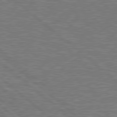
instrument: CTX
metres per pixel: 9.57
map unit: Hpe
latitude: 78.7813
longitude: -152.4790
